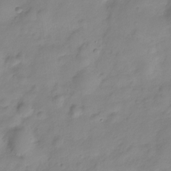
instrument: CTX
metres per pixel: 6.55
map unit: Hve
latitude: -29.0487
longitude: 93.8989
